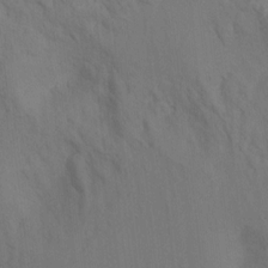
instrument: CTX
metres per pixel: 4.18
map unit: Ht
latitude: 5.1025
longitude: -28.9136
